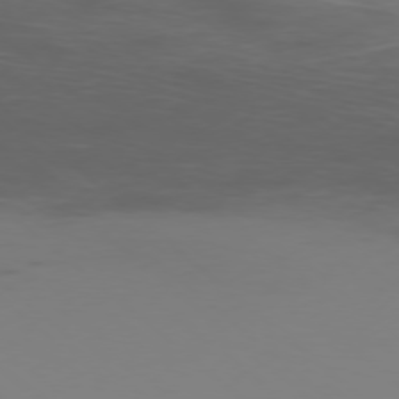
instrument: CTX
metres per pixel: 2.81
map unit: Ap
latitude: -77.4643
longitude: -67.1781
